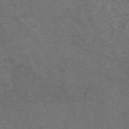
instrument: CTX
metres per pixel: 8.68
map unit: ANa
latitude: 40.7246
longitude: 21.1620
